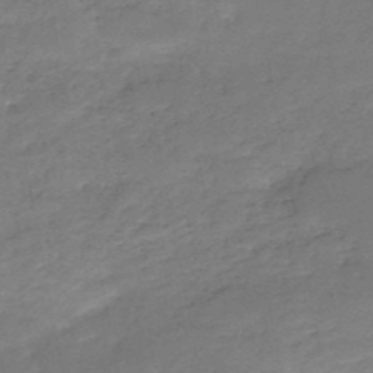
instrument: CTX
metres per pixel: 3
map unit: HNb
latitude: -50.9164
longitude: -39.1781
